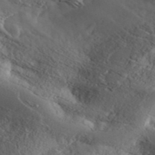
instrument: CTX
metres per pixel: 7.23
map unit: ANa
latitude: 41.2159
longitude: 55.1620
